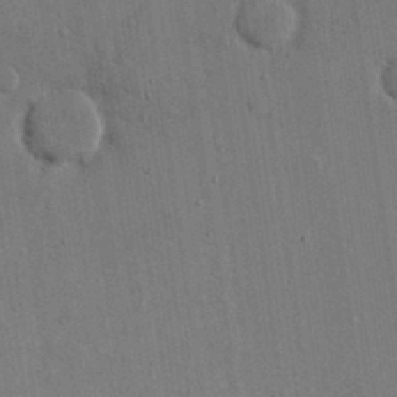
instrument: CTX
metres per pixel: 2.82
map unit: eHh
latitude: 15.2537
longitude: -68.5546
